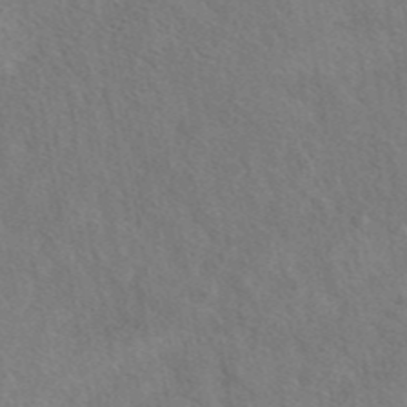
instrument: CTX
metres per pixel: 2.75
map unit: eAb
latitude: 42.6302
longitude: 110.8030
